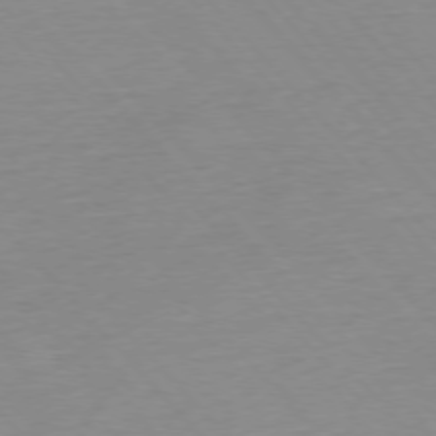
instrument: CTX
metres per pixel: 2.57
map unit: Ap
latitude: -76.3873
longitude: -69.8206
